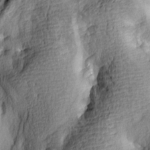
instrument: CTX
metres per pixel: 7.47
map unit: lAa
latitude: 4.9703
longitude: -113.3859
